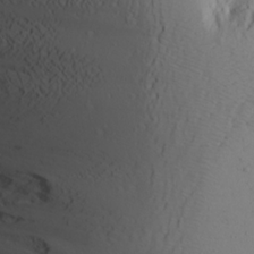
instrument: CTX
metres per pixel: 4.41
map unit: Aa
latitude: 22.6868
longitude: -144.3089
